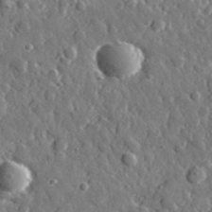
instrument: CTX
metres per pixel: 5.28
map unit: lHvf
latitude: 35.2348
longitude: -88.3846
